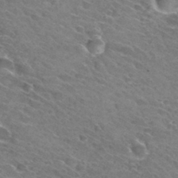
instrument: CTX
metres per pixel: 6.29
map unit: Hto
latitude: 31.1215
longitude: -45.8016
